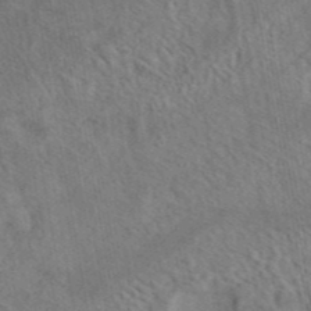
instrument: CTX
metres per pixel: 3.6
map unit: eAb
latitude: 42.4223
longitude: 109.2187
